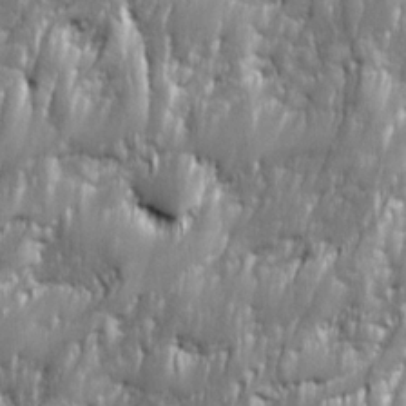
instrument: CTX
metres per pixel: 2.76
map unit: Ave
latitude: 16.1011
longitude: -134.7813
